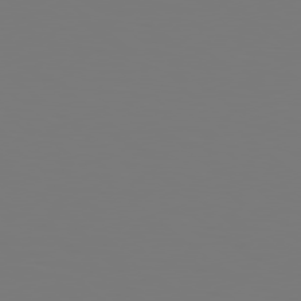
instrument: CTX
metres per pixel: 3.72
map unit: Hpe
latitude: 78.7247
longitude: -163.7639
